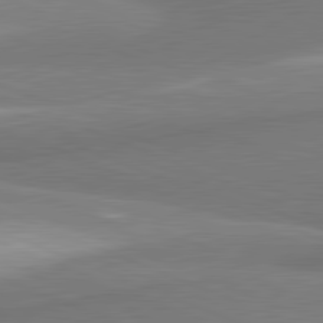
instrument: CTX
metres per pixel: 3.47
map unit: lApd
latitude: 81.7072
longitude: 164.5385
